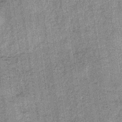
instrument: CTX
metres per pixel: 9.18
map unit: lHb
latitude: -36.7085
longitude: 64.0094
